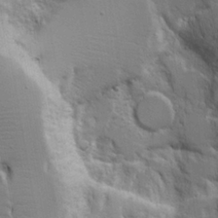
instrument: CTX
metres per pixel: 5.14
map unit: Aa
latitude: 18.6301
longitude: -126.1389
